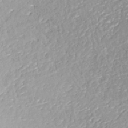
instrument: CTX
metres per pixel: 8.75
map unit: ANa
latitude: -41.2754
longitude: 104.9352
